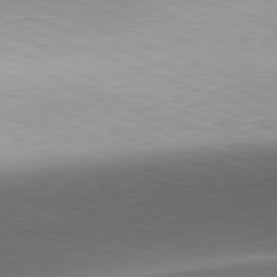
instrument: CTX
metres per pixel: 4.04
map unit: Hpe
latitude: -82.0661
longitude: 15.4077
